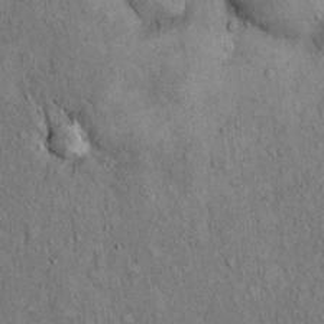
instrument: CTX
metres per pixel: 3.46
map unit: Hto
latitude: 12.6302
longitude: -60.2333
